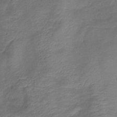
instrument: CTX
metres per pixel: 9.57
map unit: lHb
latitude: -39.2376
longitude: 74.9542
